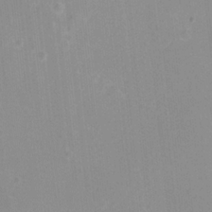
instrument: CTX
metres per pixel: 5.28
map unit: eHh
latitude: -12.1606
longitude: -61.2726
